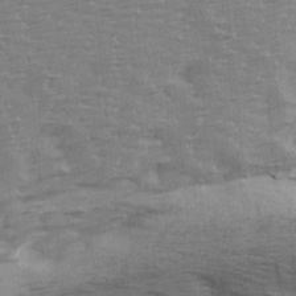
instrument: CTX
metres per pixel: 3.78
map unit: Ave
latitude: 14.1389
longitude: -105.0837
